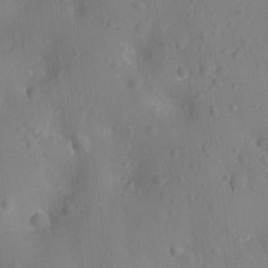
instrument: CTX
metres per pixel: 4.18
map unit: Ht
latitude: -10.2928
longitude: -22.7246
